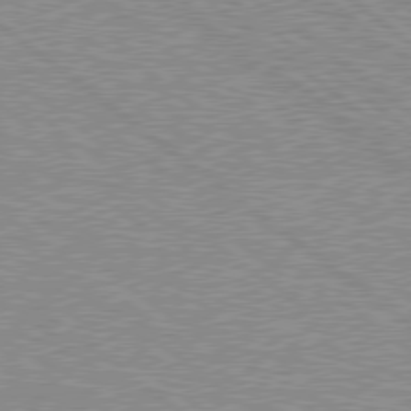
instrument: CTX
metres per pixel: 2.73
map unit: Hpe
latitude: 78.5168
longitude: -144.9514
